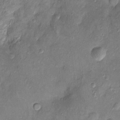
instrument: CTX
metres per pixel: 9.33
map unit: Htu
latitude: -5.4832
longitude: 157.9367
